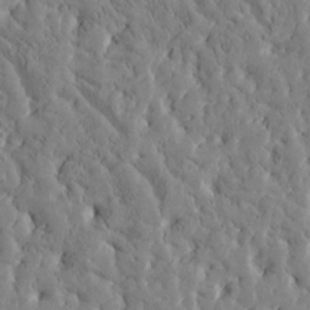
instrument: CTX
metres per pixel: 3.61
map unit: Htu
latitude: -3.0108
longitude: 175.6343
